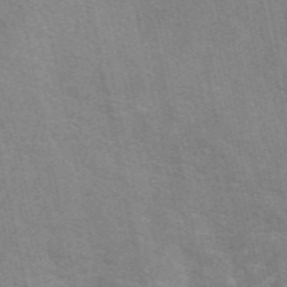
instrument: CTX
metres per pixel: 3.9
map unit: eAb
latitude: 50.6679
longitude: 111.9556
